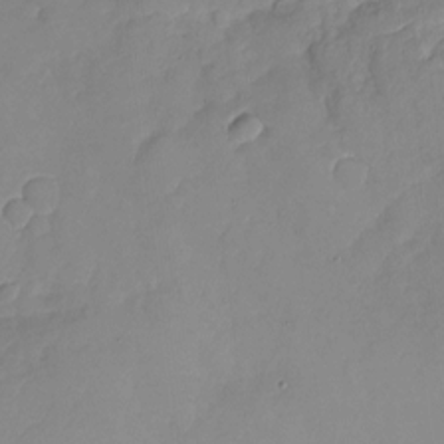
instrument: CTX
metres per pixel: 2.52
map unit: Nhu
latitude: -18.5763
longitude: -57.1403
